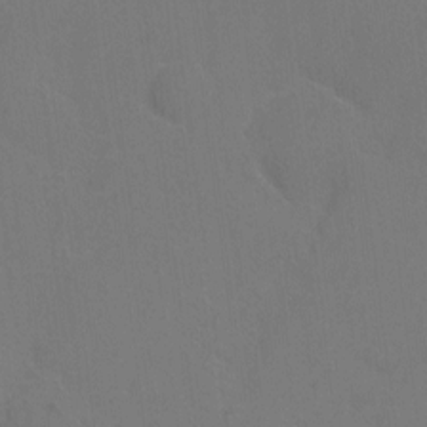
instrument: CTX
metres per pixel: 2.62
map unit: eHh
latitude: 5.9906
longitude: -65.9717
